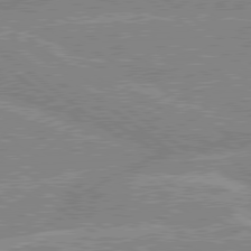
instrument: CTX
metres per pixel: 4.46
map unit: lApd
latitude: 79.3293
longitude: -156.4034
